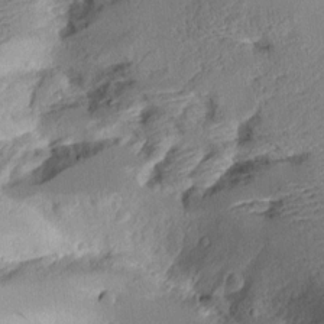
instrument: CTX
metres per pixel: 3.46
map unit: Aa
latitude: 11.1781
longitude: -126.8380
